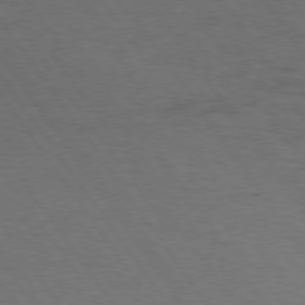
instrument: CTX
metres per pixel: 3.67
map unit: Hpe
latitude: 74.9703
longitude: -140.6301
